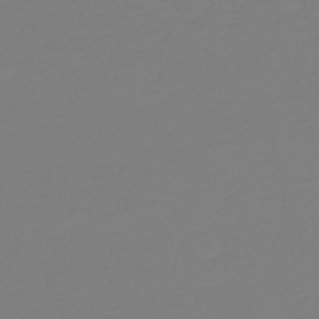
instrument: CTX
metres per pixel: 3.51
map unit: HNb
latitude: -46.3117
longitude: 55.2187
